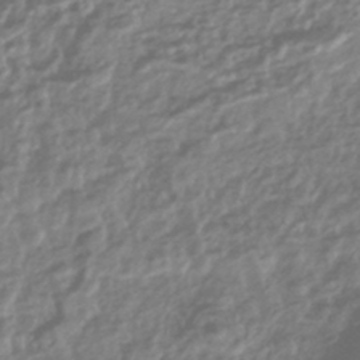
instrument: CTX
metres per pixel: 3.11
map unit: HNhu
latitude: -44.2551
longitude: 97.8045
